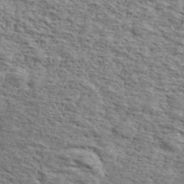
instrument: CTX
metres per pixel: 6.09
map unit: Ave
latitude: 41.1592
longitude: -109.8772
